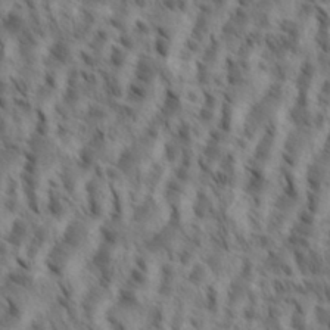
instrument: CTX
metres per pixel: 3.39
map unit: eHh
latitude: 35.2914
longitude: -138.3845
